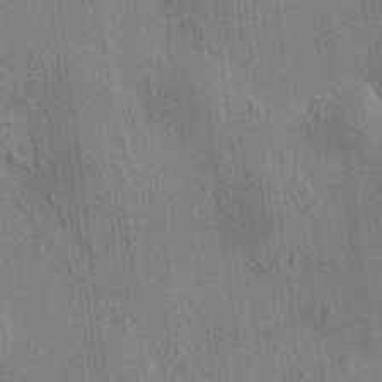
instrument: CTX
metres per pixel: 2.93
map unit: HNhu
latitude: 8.2145
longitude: 15.6533
